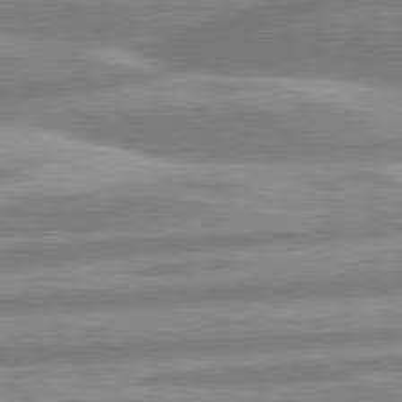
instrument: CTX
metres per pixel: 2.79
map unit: lApd
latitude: 80.4601
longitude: -164.8380
